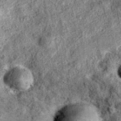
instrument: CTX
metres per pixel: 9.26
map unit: eAb
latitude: 36.0255
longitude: 107.1242
